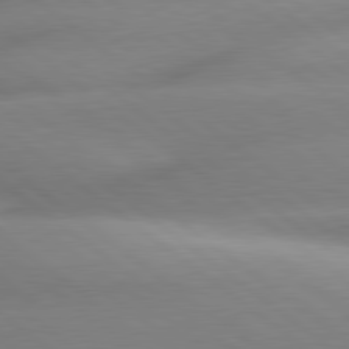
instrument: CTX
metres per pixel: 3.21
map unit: lApd
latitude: 80.2711
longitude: -160.6679
